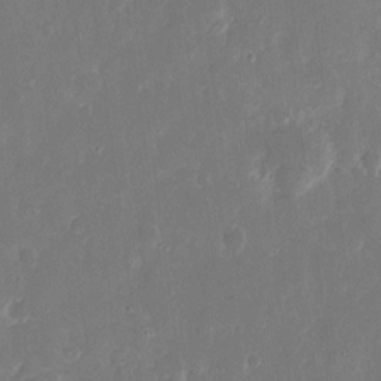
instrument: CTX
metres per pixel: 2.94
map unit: eHh
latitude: 12.5735
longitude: -73.0081
